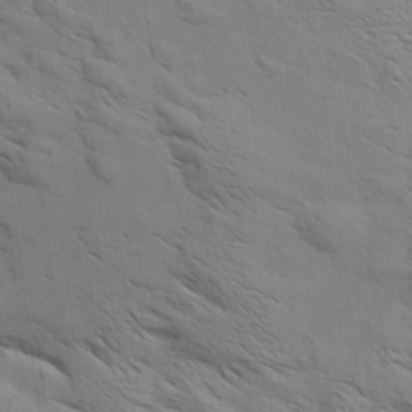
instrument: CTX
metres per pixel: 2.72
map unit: Aa
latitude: 9.4804
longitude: -140.8758
